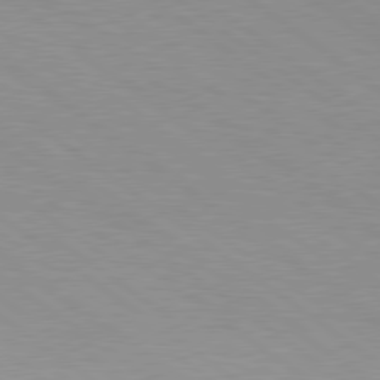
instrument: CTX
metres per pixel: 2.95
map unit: lApd
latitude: 79.1781
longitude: -177.2726
